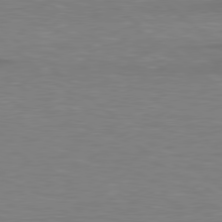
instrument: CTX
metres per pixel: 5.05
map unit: lApd
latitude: 79.0648
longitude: -88.7436
